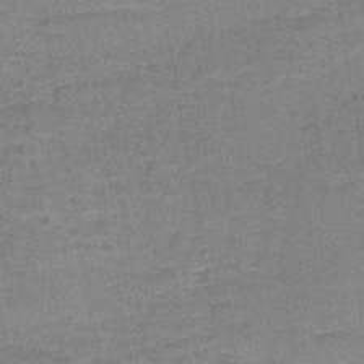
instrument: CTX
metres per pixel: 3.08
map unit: lHb
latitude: -41.0864
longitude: 57.5777
